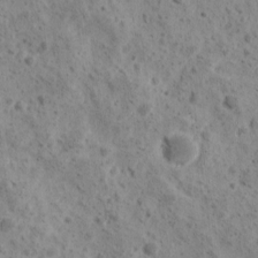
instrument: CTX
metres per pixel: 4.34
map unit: Ave
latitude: 10.9514
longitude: -105.6694
